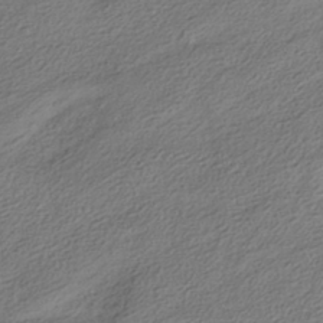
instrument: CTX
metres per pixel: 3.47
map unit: HNhu
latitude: -42.0283
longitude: 105.8422
